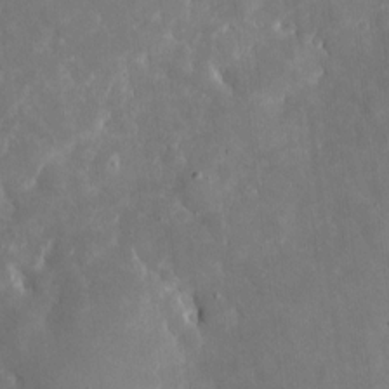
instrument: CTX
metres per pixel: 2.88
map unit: eHh
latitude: 5.3671
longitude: -70.2333
